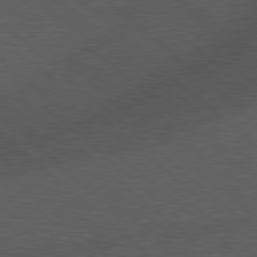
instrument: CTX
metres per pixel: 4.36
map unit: Hpe
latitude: 78.2523
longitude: -153.9528
